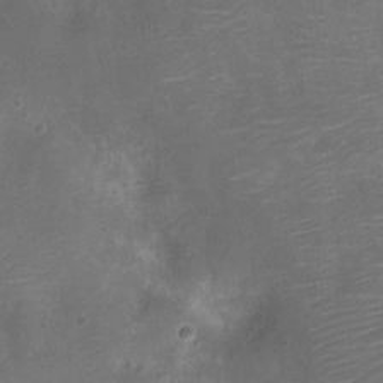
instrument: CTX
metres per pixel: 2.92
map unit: Ht
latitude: -11.0109
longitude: -20.6680
